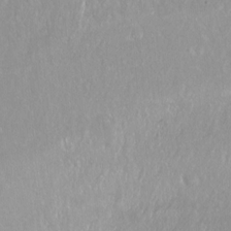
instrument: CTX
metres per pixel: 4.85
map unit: Ht
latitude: -14.7652
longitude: -43.8394
